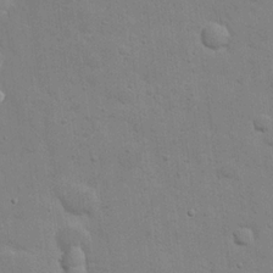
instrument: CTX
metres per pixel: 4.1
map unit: eHh
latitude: 21.2537
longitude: -62.6869
